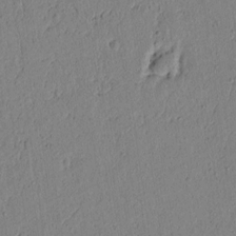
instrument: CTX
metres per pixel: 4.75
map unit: lAvf
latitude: 5.7450
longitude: 165.3510
